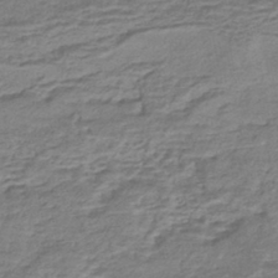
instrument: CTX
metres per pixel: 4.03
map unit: HNhu
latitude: -43.2753
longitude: 103.4832
